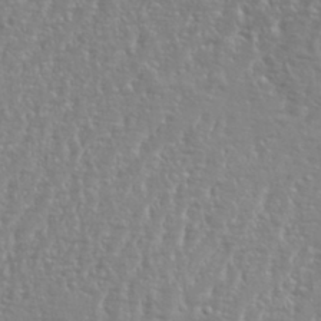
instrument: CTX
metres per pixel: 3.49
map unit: eHh
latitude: 34.8191
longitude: -134.5923
